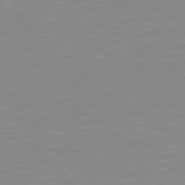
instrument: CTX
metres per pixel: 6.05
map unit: Hpe
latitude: 78.8191
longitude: -172.4034
